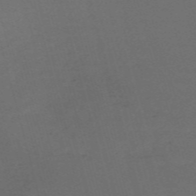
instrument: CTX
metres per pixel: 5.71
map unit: Nve
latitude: -59.3131
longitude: 58.1794
